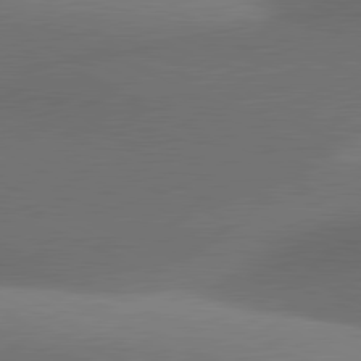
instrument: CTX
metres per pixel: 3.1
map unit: lApd
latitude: 81.1592
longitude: 130.1606
